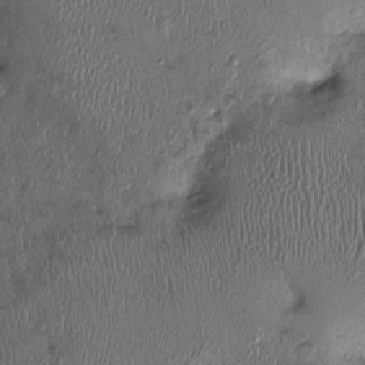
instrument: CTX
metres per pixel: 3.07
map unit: Ht
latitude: -1.8423
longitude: -14.1011
